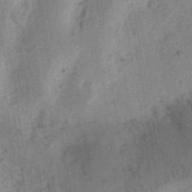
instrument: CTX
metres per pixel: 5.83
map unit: Ht
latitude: 12.1200
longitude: -74.7813
